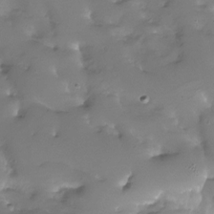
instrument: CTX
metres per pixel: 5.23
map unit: Nhu
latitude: -28.0472
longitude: -59.8394
